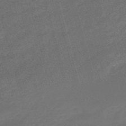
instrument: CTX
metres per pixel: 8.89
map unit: eHb
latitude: -47.5966
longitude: 85.6721
